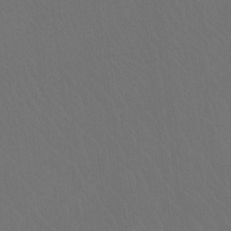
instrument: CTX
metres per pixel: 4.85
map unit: Ht
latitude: -9.1053
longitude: -38.5546
